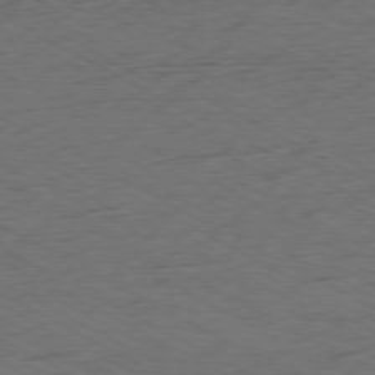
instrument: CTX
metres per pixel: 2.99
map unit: Ap
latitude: -81.1620
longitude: -63.1215
